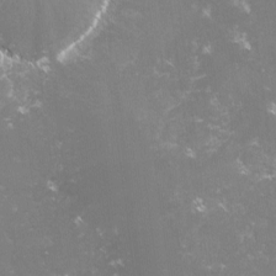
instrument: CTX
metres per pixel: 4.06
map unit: lHvf
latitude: -15.6155
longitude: -101.0459
